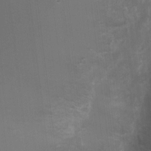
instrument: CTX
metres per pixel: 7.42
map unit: Nhu
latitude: 3.5938
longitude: -16.9135
